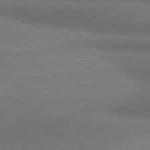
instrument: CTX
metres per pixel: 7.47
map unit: lApd
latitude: 81.3859
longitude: 173.8611
